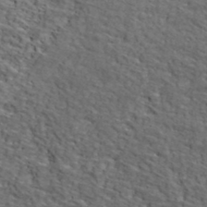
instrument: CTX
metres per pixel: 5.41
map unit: lHvf
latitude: 39.7072
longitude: -86.7624
